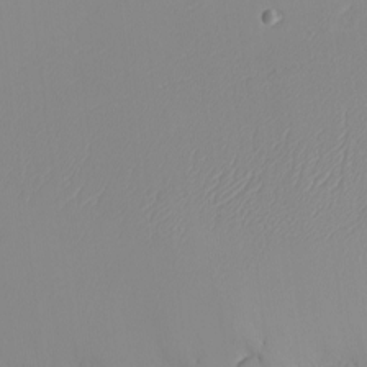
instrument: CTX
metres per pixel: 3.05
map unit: eHh
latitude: -5.6910
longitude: -86.9702
